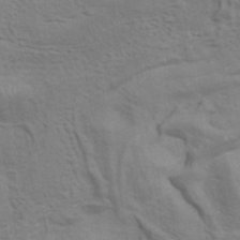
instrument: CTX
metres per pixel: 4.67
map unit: ANa
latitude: 41.6883
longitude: 14.3118
